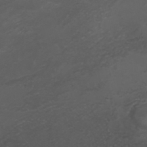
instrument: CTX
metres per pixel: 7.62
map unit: ANa
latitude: 36.0822
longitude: 14.3496
